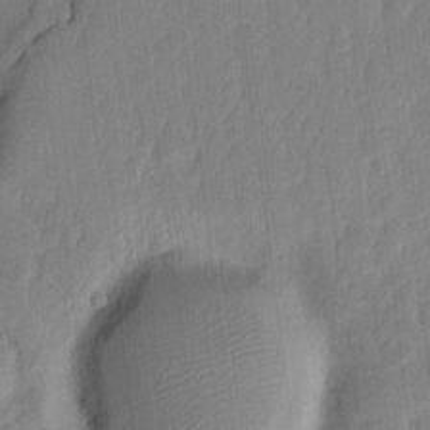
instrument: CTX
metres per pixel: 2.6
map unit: eHh
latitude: 7.1403
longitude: -71.1214
